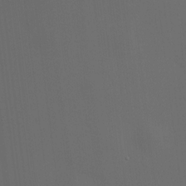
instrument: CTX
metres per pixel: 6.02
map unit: HNhu
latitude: 10.6302
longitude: 10.0472
